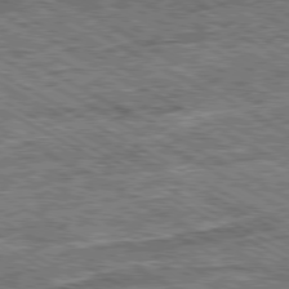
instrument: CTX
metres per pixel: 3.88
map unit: Ap
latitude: -80.2362
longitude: -79.0081
